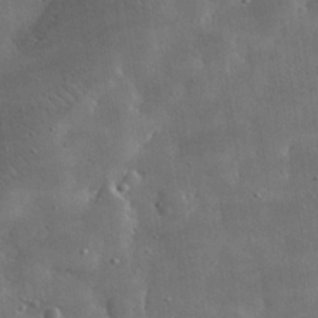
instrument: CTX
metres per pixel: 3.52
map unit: lHvf
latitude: 31.9717
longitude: -92.4979
